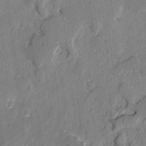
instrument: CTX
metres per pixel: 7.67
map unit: lAvf
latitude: -2.6707
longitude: -107.9717
